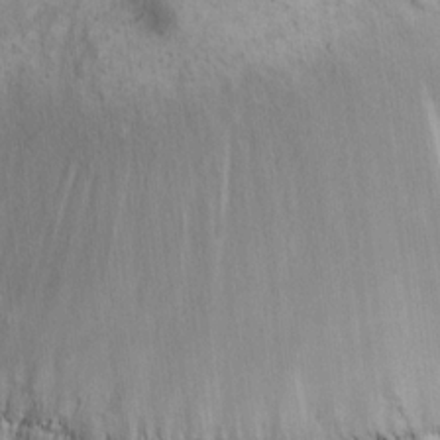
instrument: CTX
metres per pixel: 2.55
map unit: eHh
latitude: 14.5924
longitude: -64.0633
